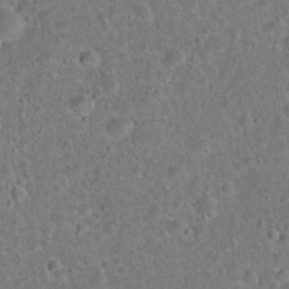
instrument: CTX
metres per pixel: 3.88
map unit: Hto
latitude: 21.9528
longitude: -46.7247
